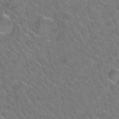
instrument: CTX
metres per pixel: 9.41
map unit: Hto
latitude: 35.0647
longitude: -49.1592
